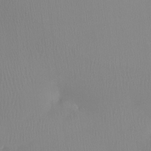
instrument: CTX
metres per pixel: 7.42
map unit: Htu
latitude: -15.1054
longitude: -47.0648
